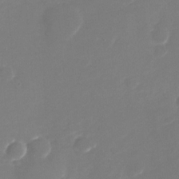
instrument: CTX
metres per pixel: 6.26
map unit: Nhu
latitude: -28.5196
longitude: -65.4426
